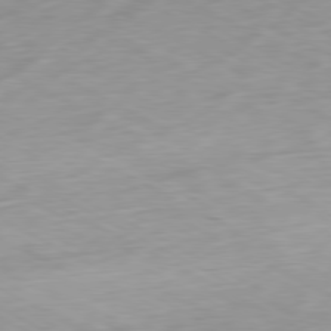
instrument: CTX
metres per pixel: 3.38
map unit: Ap
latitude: -80.5196
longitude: -70.1389
